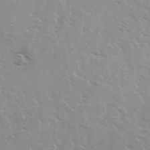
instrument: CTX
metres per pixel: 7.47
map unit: Ave
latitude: 0.5734
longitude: -112.8191
